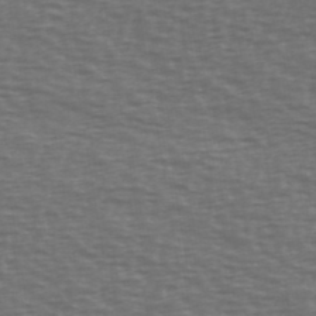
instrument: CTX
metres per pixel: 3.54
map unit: Ave
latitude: 39.5182
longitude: -113.4804
